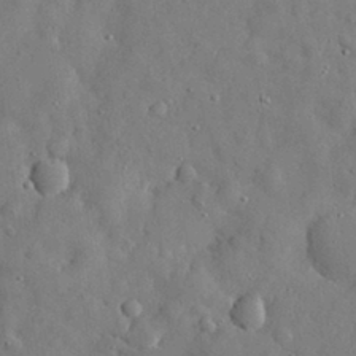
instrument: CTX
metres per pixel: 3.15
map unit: eHh
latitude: 30.4034
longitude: -73.4994
